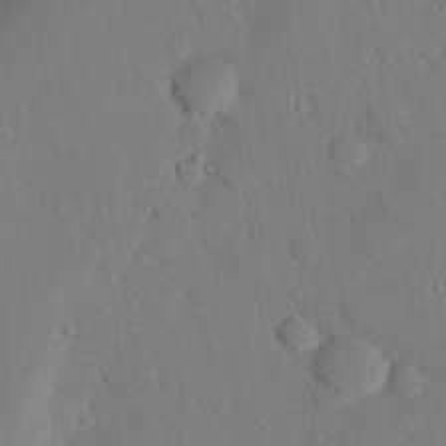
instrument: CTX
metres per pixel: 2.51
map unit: eHh
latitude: 26.8947
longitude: -80.2900
